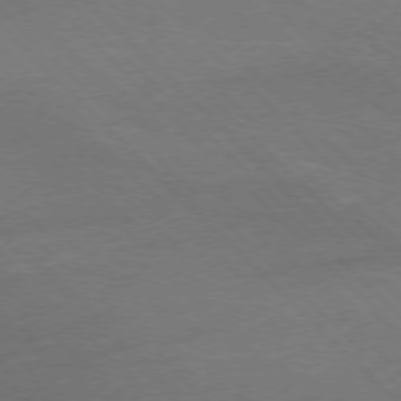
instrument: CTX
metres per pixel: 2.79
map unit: Ap
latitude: -77.5966
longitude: -69.5749
